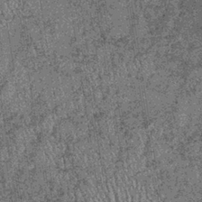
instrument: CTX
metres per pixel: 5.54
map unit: lHb
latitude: -37.2753
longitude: 67.8423
